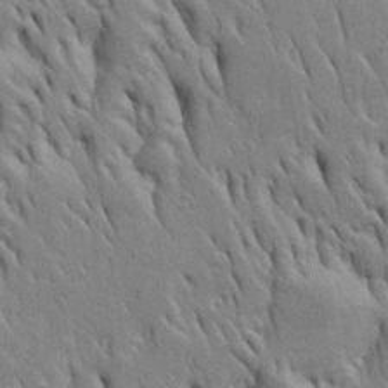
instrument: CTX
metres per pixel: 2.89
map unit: Htu
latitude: -4.2550
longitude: 150.9730
